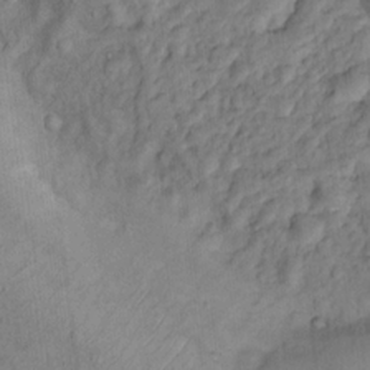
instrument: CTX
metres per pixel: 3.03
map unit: Hto
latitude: 15.1970
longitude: -30.6491
